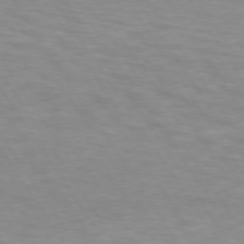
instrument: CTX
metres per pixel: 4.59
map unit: lApd
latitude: 74.1578
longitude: -53.8206
